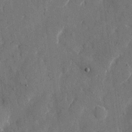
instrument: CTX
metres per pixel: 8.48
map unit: eHh
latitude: 11.7072
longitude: -67.8016
